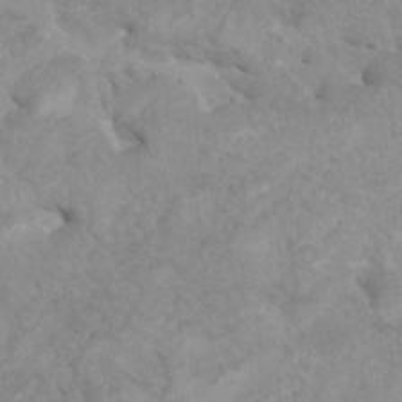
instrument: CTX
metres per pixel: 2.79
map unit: HNhu
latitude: 3.2726
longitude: -2.0633
